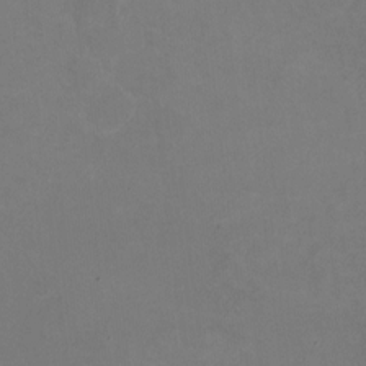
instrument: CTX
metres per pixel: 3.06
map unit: HNhu
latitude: -1.6344
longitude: -4.5168
